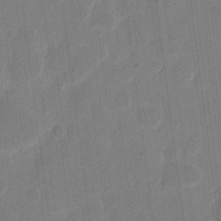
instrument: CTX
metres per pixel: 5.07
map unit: eHh
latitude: 11.1970
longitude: -66.8569
